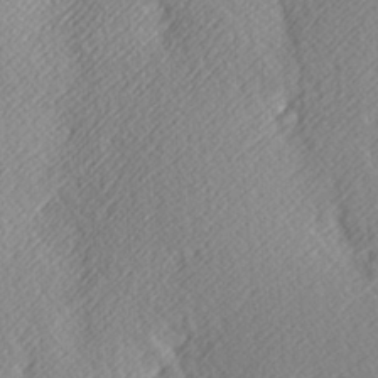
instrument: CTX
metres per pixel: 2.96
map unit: Hve
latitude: 3.0647
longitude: -124.1011
